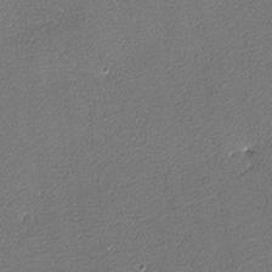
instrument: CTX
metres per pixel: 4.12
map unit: lHvf
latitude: -11.6722
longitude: -103.6883
